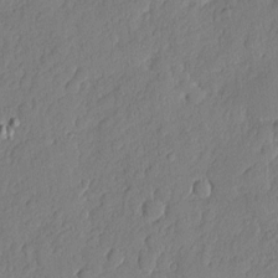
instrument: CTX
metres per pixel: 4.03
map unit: eHh
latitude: 6.4979
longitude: -74.8947
